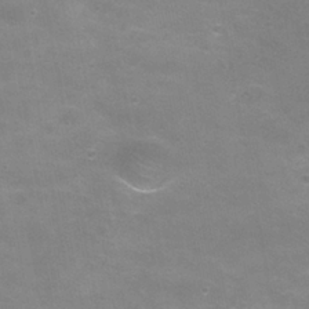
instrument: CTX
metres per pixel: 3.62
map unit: Hve
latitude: -30.1039
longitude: 95.4076
